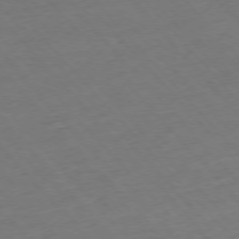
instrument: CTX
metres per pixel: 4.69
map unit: Ap
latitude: -76.3117
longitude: -80.8191
